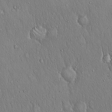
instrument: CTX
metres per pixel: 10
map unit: Hto
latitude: 15.9717
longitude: -60.0444
